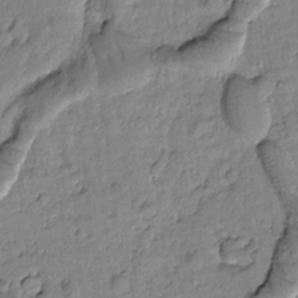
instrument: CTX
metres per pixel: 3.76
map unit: Htu
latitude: -2.1227
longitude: 173.3321
